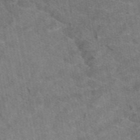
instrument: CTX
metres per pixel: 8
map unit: eAb
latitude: 48.7246
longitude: 113.0864
